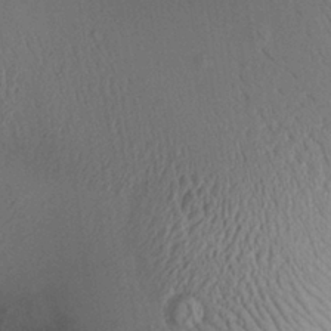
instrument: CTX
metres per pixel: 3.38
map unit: Aa
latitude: 28.5734
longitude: -135.8205
